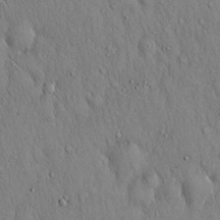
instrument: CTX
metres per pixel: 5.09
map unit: Hto
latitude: 16.8758
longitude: -58.6868
